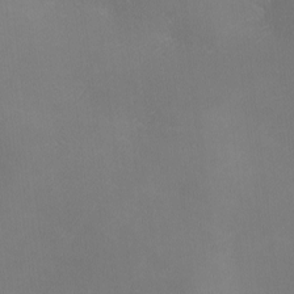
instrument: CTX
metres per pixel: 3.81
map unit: Ave
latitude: 0.3656
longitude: -114.3656
